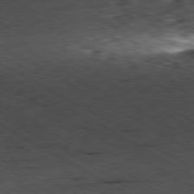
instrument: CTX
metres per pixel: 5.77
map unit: Ap
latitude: -80.6897
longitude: -74.2334
